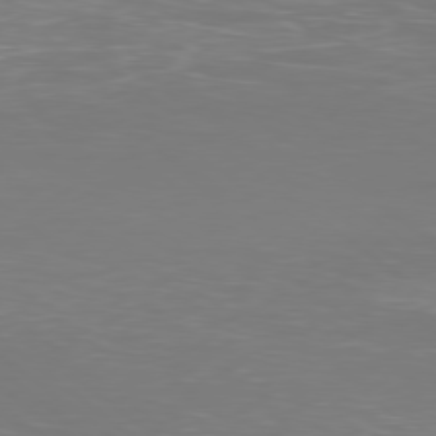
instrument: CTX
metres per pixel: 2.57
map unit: Ap
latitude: -79.5399
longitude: -60.6490
